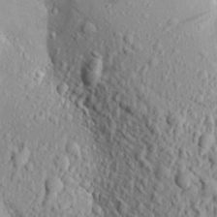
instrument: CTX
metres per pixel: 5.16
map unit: Aa
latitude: 17.7828
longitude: -147.6694
